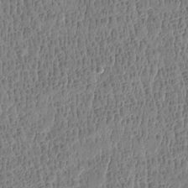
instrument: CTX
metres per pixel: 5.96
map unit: Htu
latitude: -4.2172
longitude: 175.4643
